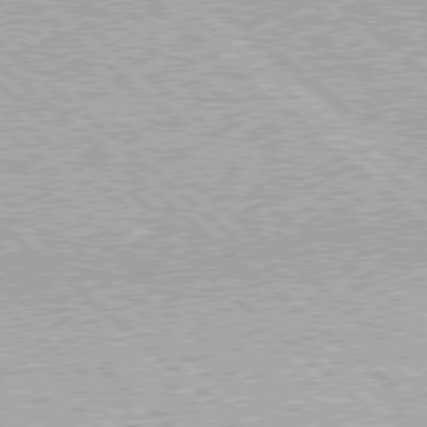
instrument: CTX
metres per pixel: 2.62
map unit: Hpe
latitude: 78.1578
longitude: -159.6694
